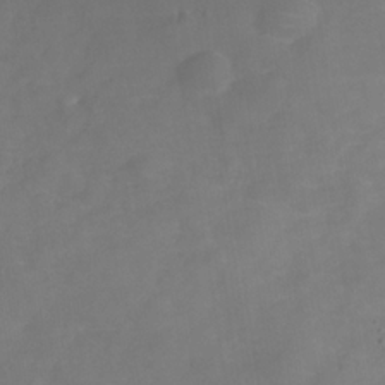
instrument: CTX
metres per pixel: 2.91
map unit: Nhe
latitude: -37.7666
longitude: -86.8002
